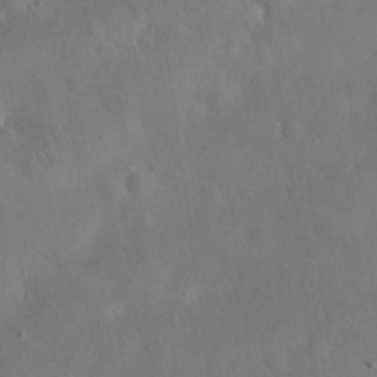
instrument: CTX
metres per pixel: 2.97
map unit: eHh
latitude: 25.5560
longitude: -67.5749
